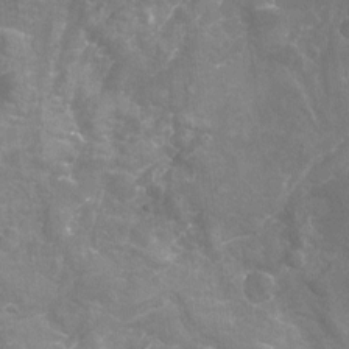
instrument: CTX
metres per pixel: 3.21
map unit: Nhu
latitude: -19.6722
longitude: -56.7435
